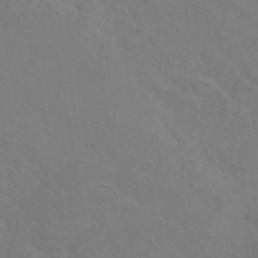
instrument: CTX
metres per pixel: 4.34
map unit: eAb
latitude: 45.8583
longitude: 112.7463
